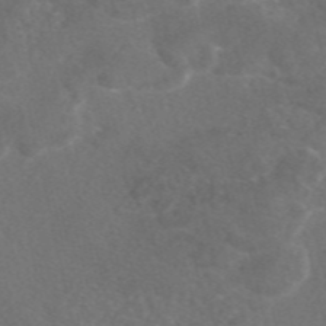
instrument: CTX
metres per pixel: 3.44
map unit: eAb
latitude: 47.4994
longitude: 112.5952
